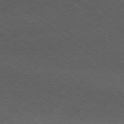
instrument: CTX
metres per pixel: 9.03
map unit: Ap
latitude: -78.5951
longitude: -75.4426
